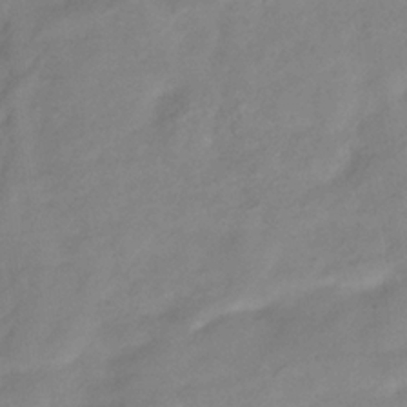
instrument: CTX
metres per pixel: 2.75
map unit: Hve
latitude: -32.7464
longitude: 89.9367
